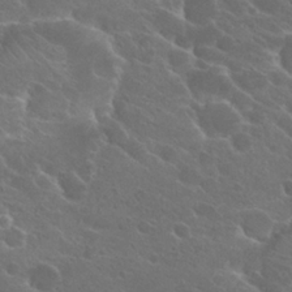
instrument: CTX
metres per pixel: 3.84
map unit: Hto
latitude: 24.8569
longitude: -39.5182
